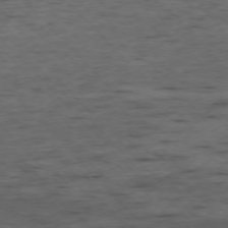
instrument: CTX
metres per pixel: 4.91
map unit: Ap
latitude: -76.3117
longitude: -91.1592
